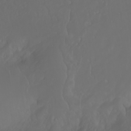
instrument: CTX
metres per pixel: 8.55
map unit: Htu
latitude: -6.0283
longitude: -69.8961
